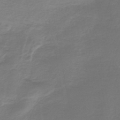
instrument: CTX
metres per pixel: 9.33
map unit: lHb
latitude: -42.7085
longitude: 63.4454
